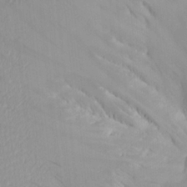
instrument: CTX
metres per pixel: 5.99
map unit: Aa
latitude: 21.1403
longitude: -146.2712
